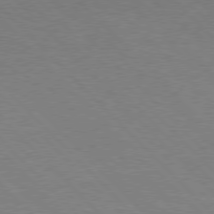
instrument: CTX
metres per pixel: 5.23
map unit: Hpe
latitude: 77.1403
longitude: -152.7058
